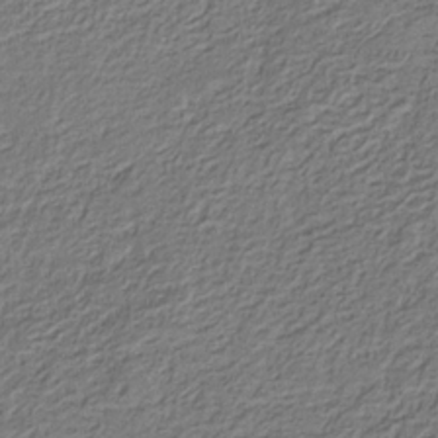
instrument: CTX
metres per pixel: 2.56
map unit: eHb
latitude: -30.1983
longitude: 69.5588
